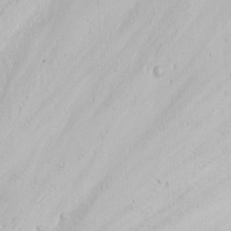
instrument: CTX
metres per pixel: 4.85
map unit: Nhu
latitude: -7.0864
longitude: -64.8758
